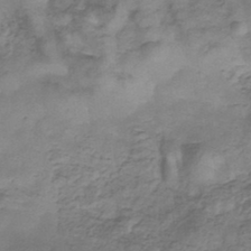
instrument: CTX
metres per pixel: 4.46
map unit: eHb
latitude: -33.5966
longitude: 75.5966
